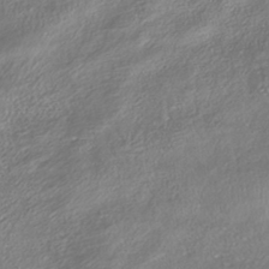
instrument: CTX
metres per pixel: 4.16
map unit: HNhu
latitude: -41.6911
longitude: 102.3495
